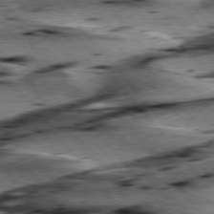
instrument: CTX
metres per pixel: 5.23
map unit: lApd
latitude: 76.3467
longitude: -71.2915
